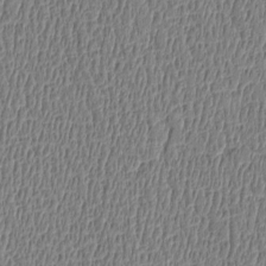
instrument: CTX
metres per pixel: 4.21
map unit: Htu
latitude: -5.2565
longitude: 175.8422
